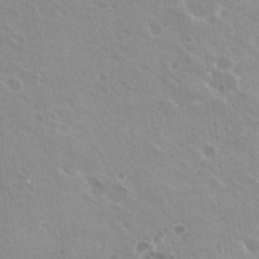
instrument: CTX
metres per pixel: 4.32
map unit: Nhu
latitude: 20.6491
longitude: -30.7247
